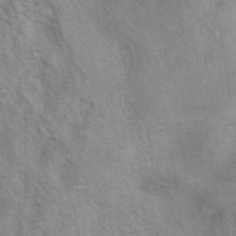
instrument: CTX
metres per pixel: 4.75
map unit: eAb
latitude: 40.7057
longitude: 106.0850
